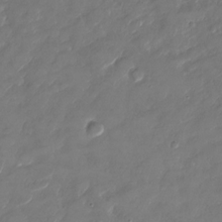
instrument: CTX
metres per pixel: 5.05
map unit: Nhu
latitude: -29.3888
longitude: -72.1767
